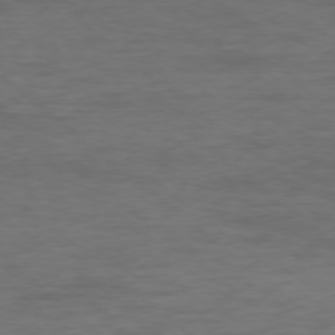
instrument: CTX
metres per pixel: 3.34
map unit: Ap
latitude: -77.2376
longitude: -76.2522
